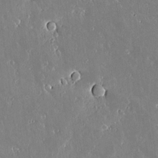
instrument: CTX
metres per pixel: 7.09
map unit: lAvf
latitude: 14.6680
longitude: -128.4034
